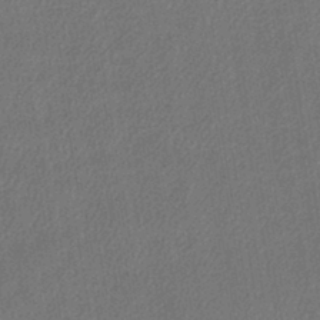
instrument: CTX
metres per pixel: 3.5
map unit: lHb
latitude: -43.0486
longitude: 60.9353
